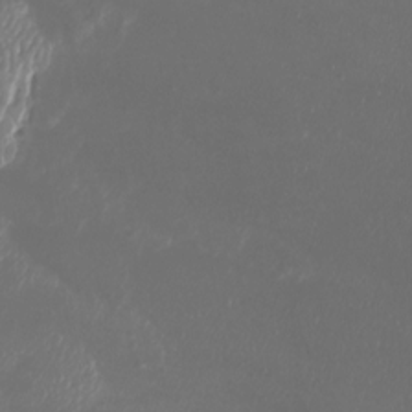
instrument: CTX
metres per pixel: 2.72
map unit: Htu
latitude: -6.6329
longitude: -73.2348
